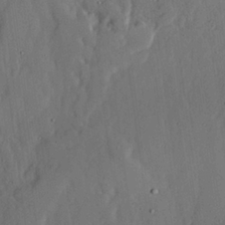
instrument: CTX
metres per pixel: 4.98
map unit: lAvf
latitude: 24.3656
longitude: -110.7435
